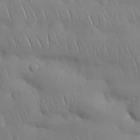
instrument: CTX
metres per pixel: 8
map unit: Nhu
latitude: 27.5182
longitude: -68.4034
